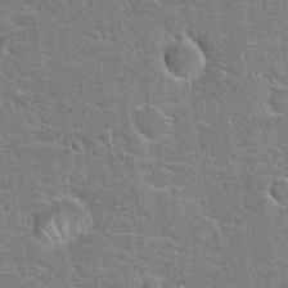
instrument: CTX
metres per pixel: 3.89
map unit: Hto
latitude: 20.5735
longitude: -49.2915
